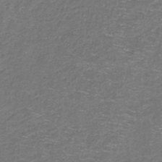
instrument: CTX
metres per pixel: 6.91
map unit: HNb
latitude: -36.7274
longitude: 51.4265
